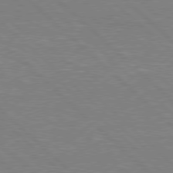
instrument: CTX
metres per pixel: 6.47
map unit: Hpe
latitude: 77.8394
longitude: -152.0444
